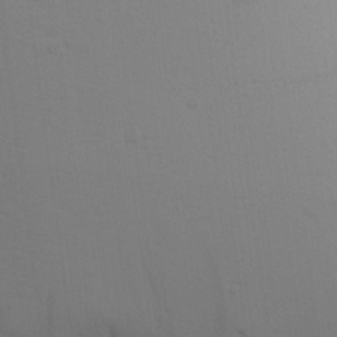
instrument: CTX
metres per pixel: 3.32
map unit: Aa
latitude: 17.4049
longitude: -144.8380
